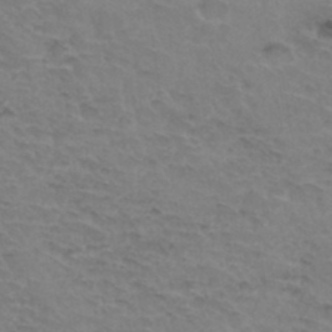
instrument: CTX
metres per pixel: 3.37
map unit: Hto
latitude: 34.0444
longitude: -45.6316
